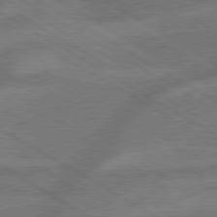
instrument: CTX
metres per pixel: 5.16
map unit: lApd
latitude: 79.9339
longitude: -166.2333
